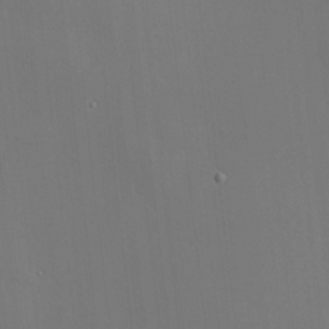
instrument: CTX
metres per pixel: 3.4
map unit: HNhu
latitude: 10.4034
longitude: 10.4062
